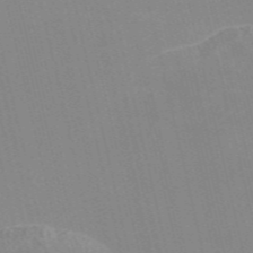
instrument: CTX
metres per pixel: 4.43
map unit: Nve
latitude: -57.6533
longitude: 61.0298
